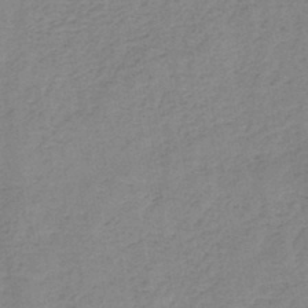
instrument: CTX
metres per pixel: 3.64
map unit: HNb
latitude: -46.2172
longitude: -38.8947
